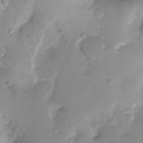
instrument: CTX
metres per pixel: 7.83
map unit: Ht
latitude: -3.2942
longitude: -28.9325
